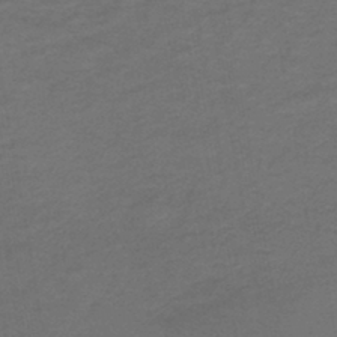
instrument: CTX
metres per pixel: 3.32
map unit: lHb
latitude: -43.5777
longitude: 53.1809
